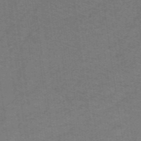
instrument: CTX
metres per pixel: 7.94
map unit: lHb
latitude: -42.2928
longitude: 54.5952
